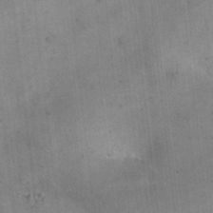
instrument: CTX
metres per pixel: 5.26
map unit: eHh
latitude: 24.3278
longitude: -65.2915
